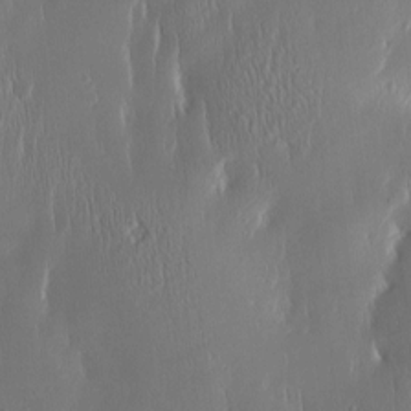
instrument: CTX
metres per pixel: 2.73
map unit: Htu
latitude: -4.8786
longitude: 174.2550
